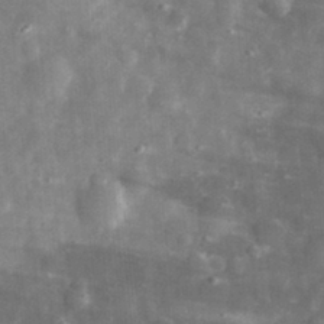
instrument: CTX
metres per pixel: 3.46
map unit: eHh
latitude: 31.3293
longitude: -71.5938
